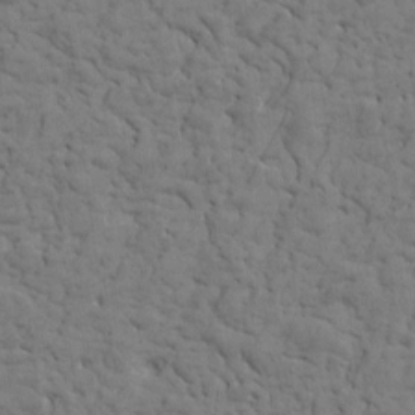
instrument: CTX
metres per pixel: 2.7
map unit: Htu
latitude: -1.5966
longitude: 179.7855
